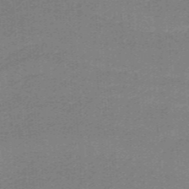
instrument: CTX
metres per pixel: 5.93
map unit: HNb
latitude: -38.5007
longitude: 53.9745
